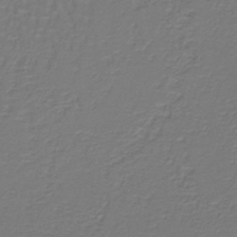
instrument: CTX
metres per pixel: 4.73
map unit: lHb
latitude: -42.3495
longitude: 57.2943
